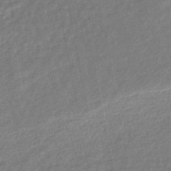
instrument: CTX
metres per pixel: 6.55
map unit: HNb
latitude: -49.0298
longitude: 58.5195
